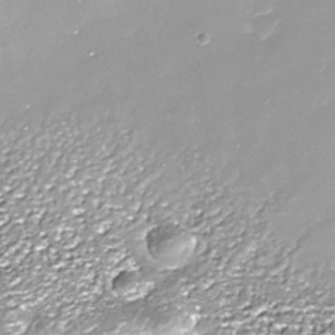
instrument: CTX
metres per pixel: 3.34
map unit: Nhe
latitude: -36.1039
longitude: -87.4426
